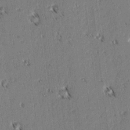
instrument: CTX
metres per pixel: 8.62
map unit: lAvf
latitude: 2.5734
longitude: -105.7261
